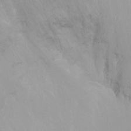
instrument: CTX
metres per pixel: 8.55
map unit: Ht
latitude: -8.4818
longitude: -31.8584
